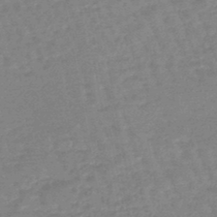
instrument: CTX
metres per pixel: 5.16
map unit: eHb
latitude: -45.8045
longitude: 82.2550
